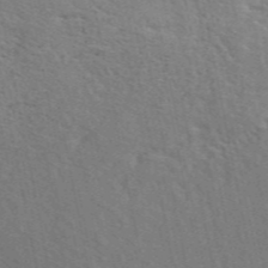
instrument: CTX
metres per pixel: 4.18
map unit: ANa
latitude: 48.1956
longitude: -75.7450
